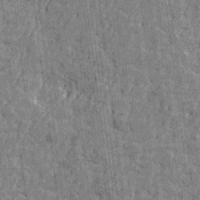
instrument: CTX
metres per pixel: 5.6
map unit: Htu
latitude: -3.5966
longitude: -179.4238
